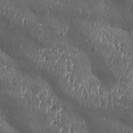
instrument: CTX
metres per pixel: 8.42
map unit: Aa
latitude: 33.4049
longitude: -135.1781
